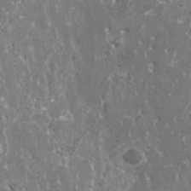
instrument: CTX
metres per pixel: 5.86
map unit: HNhu
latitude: 1.0269
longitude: 6.7652
